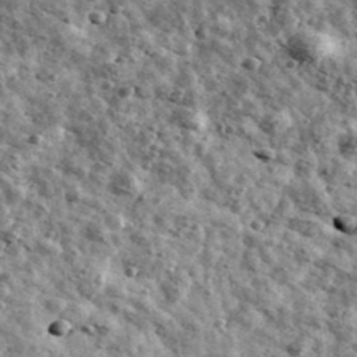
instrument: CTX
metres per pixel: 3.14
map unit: Ave
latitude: 41.5938
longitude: -107.5182
